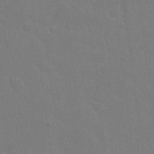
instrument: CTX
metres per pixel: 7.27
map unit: eHh
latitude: 6.9892
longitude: -66.2144
